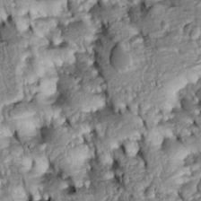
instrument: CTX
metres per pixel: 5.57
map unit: Htu
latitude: -5.7099
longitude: 153.9178
